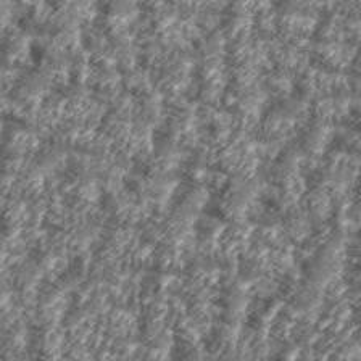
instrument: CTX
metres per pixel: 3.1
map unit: eHh
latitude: 35.7071
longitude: -137.1403
